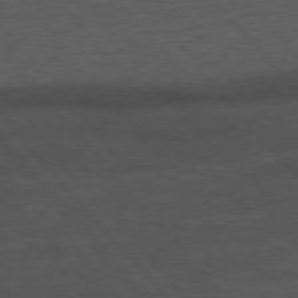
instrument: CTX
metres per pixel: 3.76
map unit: Hpe
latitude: 76.4601
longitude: -157.6127
